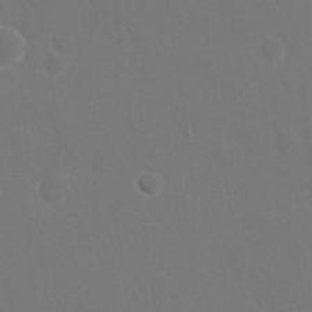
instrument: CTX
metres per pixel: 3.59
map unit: eHh
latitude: 19.5749
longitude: -67.2348
